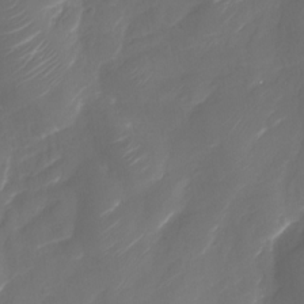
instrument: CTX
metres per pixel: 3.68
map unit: Nhu
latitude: -30.0850
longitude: -71.6505
